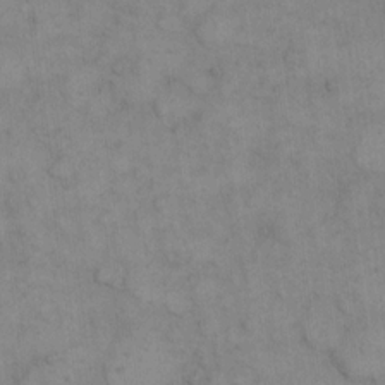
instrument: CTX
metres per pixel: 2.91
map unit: eHh
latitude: 15.2726
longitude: -66.7813
